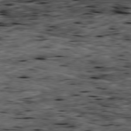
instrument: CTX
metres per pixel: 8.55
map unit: Ap
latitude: -79.4643
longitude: -91.3671
